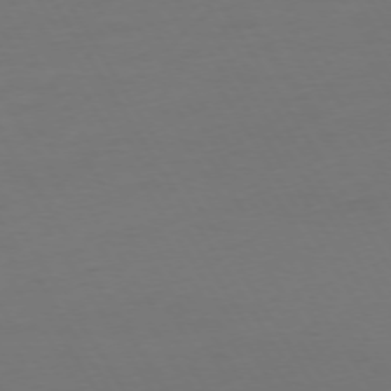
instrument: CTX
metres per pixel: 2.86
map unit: Ap
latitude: -75.2187
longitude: -68.6491
